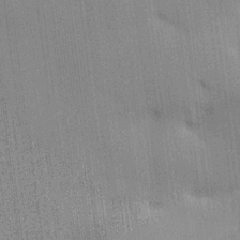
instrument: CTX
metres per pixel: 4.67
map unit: HNhu
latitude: 14.7247
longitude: 12.8408
